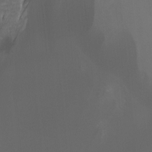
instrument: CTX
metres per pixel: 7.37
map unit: Htu
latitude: -7.5966
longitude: -48.7813
